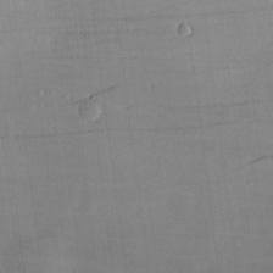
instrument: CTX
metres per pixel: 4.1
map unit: Hve
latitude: 18.8947
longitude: 150.5007
